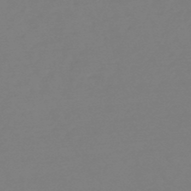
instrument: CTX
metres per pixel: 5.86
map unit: HNb
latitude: -50.0850
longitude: -43.9906
